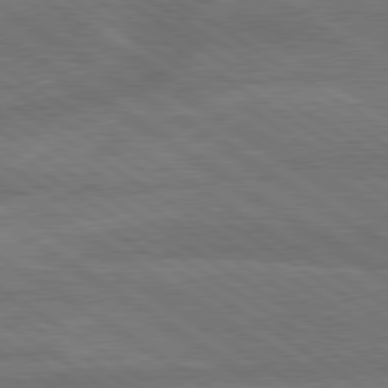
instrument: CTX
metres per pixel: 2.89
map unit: lApd
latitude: 79.7072
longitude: -165.1403
